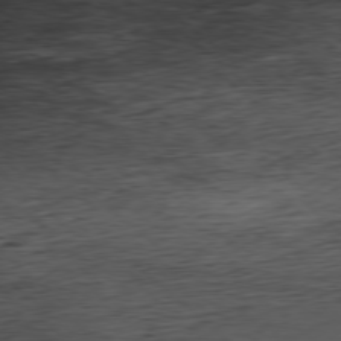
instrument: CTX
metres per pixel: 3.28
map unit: Hpe
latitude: -77.6722
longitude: 12.3306
